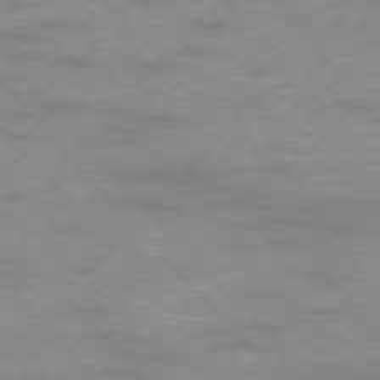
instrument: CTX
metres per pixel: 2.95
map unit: Ap
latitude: -76.4818
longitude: -61.2915
